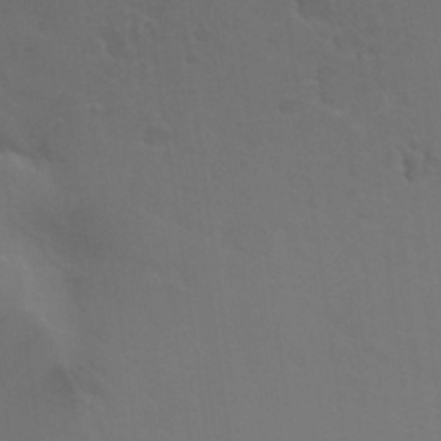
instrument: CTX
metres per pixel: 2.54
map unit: Nhu
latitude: 28.0822
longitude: -54.3845
